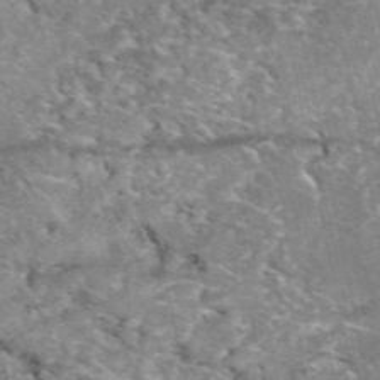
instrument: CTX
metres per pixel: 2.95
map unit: eAb
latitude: 49.5749
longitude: 109.8233
